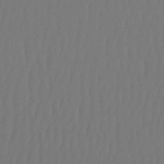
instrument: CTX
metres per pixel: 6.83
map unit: lHb
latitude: -47.6344
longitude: 61.5966
